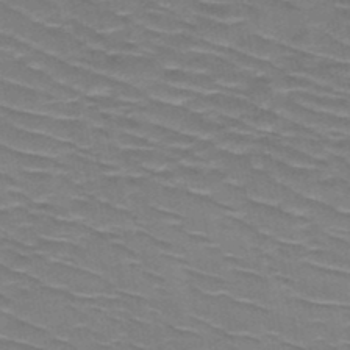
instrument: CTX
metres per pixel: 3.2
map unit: HNb
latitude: -48.1606
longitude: -48.0822
